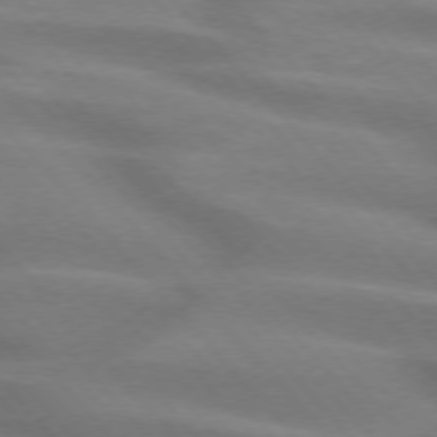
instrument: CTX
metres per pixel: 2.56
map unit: lApd
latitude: 74.4412
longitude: -61.2915
